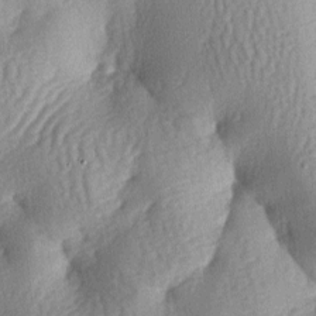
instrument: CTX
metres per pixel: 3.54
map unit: lAa
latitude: -6.7463
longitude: -126.9703
